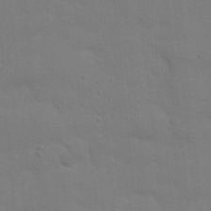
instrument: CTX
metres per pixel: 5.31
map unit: Nhu
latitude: 21.1214
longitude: -72.8380
